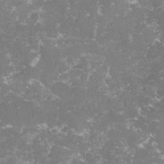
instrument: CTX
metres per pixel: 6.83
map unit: lHvf
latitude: -14.9542
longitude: -98.8757
